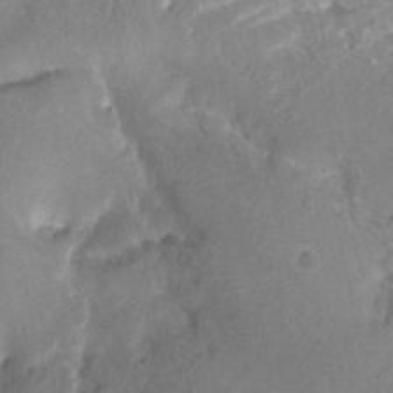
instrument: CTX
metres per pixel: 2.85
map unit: Htu
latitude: -12.1417
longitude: -74.1767
